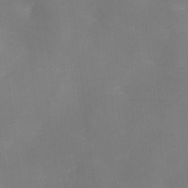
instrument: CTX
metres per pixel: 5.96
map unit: Ave
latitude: 0.2522
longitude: -114.3656
